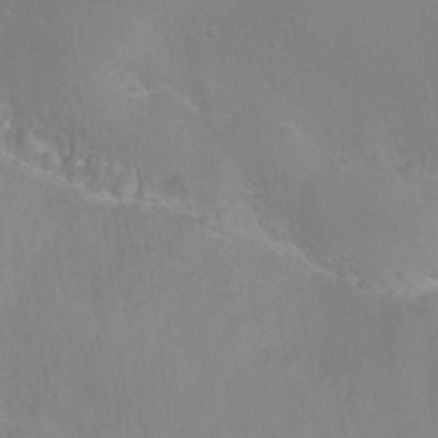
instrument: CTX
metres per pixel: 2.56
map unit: Nhu
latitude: -8.0661
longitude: -43.7828
